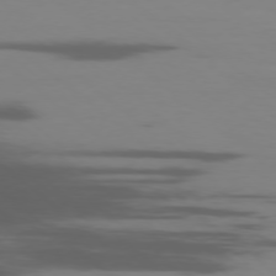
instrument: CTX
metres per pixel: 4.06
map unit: Ap
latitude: -77.8044
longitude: -66.8758
